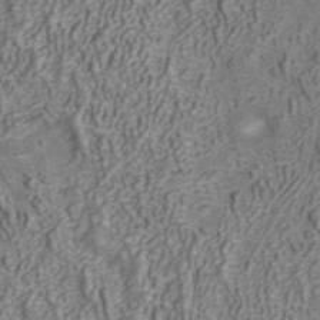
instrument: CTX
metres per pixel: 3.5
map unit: ANa
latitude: 40.7246
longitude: 20.7463
